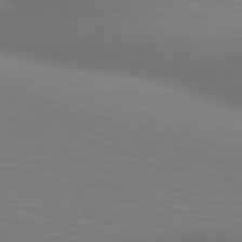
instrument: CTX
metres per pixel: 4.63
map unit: lApd
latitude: 80.4412
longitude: 120.4818
